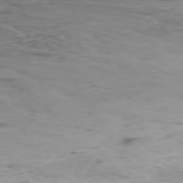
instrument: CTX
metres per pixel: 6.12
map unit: Ap
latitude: -76.6707
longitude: -68.7057
